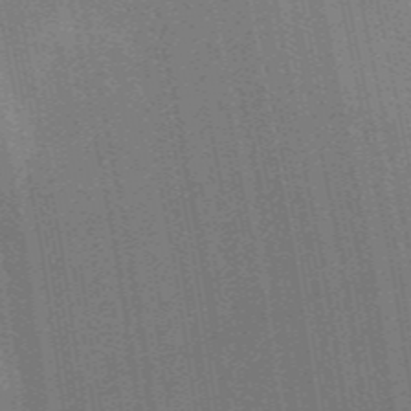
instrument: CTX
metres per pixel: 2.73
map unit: Aa
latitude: 32.1389
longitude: -142.9514
